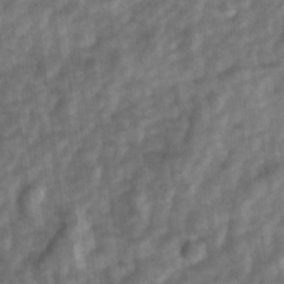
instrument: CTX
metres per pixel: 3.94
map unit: Ave
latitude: 1.4804
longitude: -112.6112
